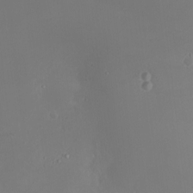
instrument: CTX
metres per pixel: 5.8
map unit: HNhu
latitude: 6.9514
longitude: 6.9352
